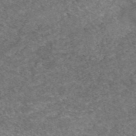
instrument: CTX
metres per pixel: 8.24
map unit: eAb
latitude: 47.9906
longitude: 113.4266
